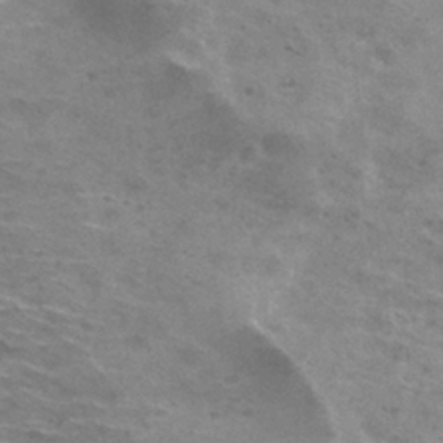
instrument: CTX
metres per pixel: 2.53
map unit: Hto
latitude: 30.1389
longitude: -47.3671
